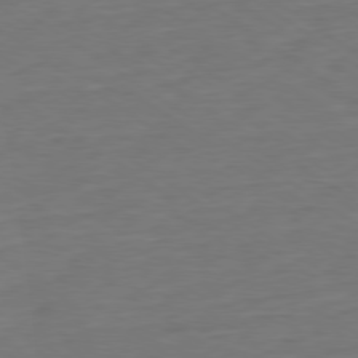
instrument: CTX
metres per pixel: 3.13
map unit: Ap
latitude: -79.3887
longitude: -76.7246
